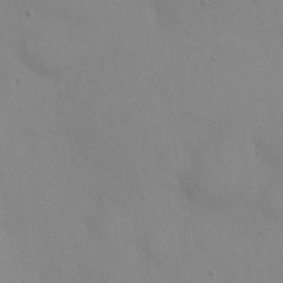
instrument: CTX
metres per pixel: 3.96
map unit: eHh
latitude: 21.1403
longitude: -61.5749
